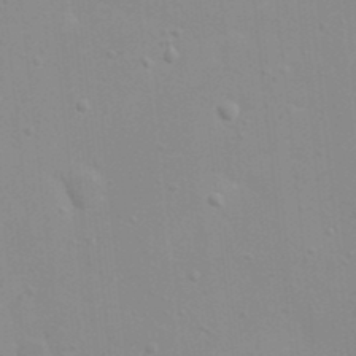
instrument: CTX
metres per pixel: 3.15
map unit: eHh
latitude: 20.7624
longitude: -64.4034
